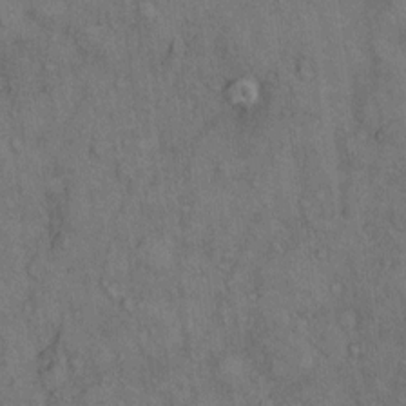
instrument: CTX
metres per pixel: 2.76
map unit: Hto
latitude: 11.0459
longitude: -59.5371
